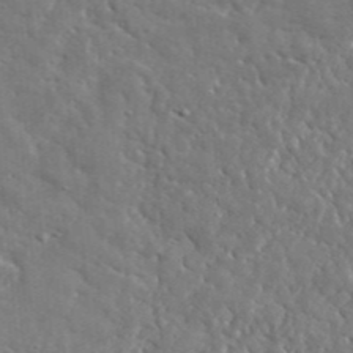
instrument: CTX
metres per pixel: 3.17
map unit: lHvf
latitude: 36.0255
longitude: -86.6868
